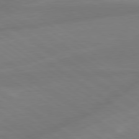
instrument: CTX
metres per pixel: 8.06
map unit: lApd
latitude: 79.1214
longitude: -142.5357
